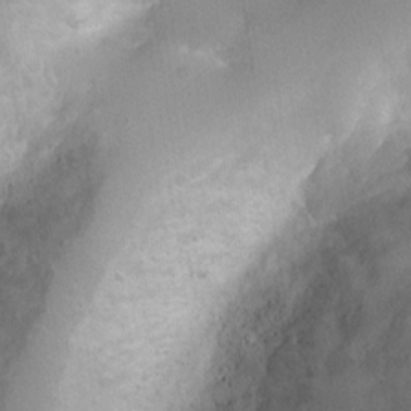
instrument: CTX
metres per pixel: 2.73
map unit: Ht
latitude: -1.1054
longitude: -19.9339
